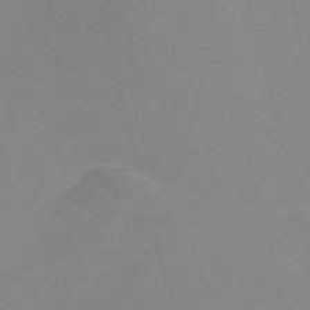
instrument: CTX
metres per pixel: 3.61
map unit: Nve
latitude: -57.1809
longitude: 59.2375
